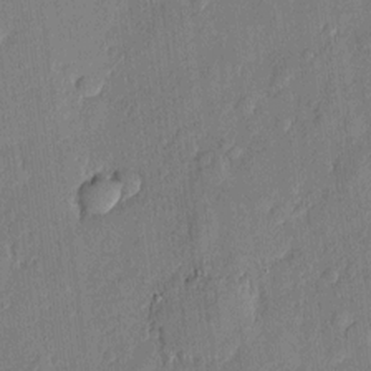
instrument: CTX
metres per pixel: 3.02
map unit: eHh
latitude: 4.9136
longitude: -73.0459
